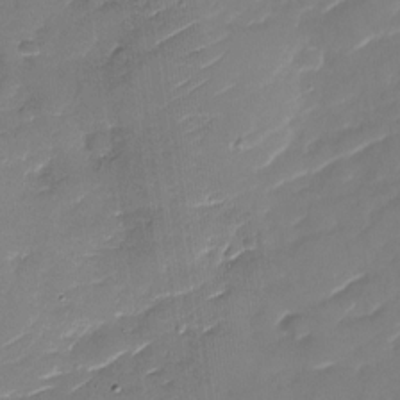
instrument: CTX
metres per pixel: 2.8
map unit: Nhu
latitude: -30.4440
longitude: -72.9514
